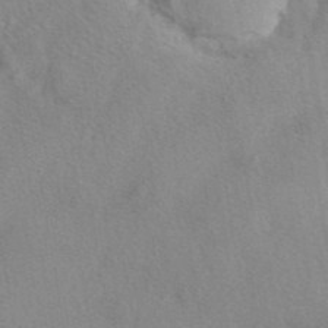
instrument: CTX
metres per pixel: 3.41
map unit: eAb
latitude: 41.0269
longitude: 103.3510
